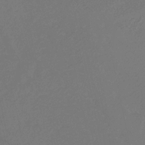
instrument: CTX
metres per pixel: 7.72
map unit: eHb
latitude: -29.6533
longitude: 66.5007
